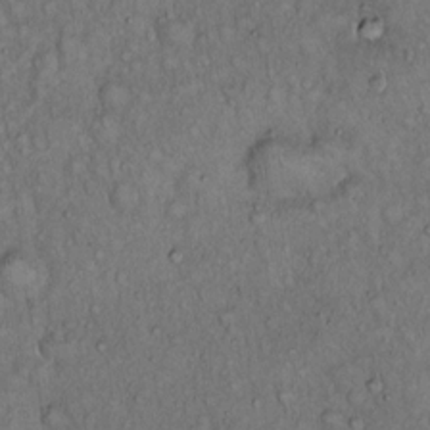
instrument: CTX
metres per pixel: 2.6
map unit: Hto
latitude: 15.5183
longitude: -57.2536
